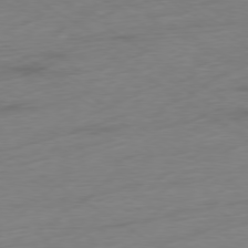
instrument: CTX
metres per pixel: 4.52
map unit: Ap
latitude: -78.6518
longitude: -58.5357
